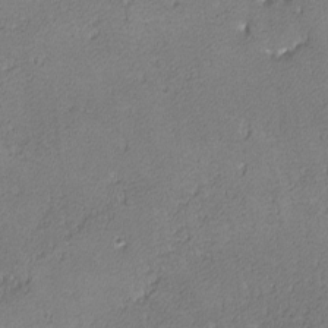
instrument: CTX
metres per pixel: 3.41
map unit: lHvf
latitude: -12.5574
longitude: -103.8583
